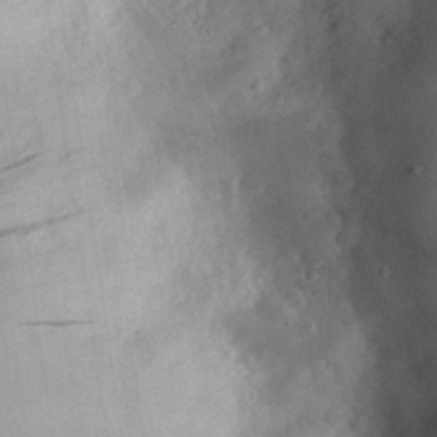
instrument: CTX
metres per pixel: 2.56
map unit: eHh
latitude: 29.9717
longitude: -73.2915
